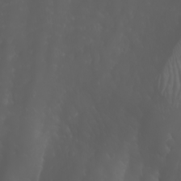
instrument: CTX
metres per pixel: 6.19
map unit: Nhu
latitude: -5.4643
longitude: -89.7828
